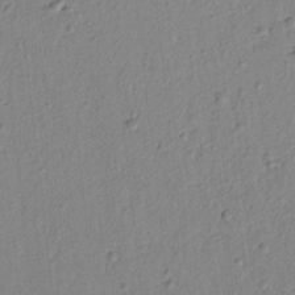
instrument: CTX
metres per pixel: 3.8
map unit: lAvf
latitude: 6.4979
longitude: 165.3888
